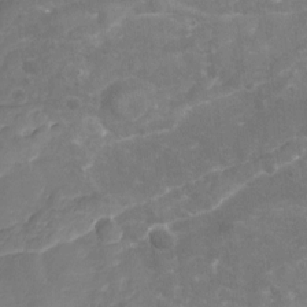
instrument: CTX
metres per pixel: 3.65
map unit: Nhu
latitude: -18.8786
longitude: -57.0458
